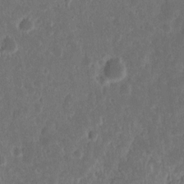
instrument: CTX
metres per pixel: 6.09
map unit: Nhu
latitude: 14.5357
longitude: -72.9325
